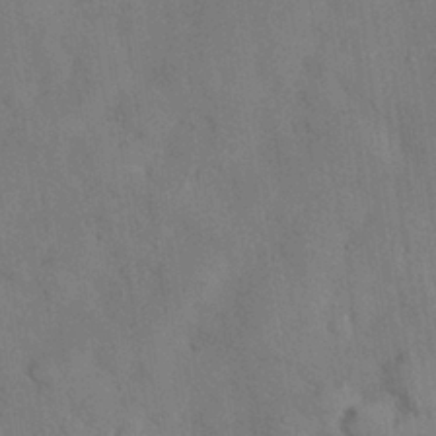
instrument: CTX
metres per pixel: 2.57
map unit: Nhu
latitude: 27.8017
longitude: -70.1011
